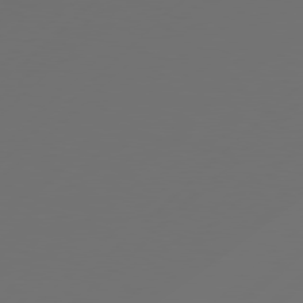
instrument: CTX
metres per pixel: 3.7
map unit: Hpe
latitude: 78.4979
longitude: 172.8597
